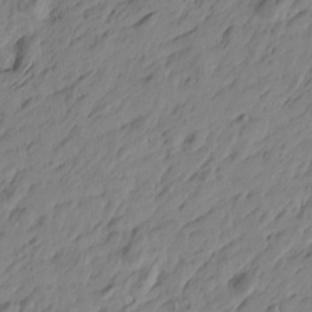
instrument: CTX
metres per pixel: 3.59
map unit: Htu
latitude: -5.3320
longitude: -179.4238
